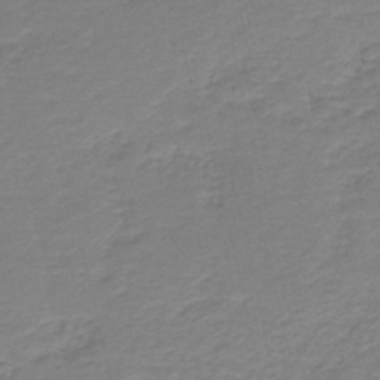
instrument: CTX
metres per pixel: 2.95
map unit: HNb
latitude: -40.8975
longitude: 50.1228
